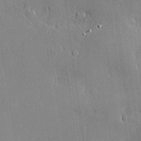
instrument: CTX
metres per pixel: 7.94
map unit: lHvf
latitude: 20.7435
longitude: 145.3510
